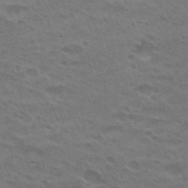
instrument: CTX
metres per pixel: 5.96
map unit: Hto
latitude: 25.7260
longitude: -29.6127
